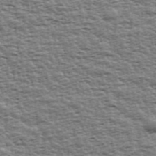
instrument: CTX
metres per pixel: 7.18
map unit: Ave
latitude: 42.8758
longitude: -113.1214
